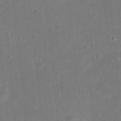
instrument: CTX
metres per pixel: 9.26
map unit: eHh
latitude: 21.6694
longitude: -63.1781
